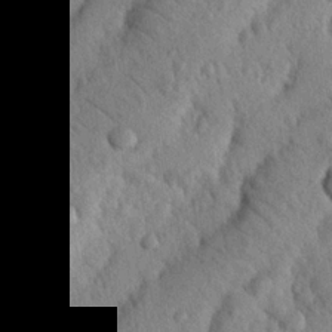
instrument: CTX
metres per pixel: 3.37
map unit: Nhu
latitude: 21.1781
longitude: -76.4412
